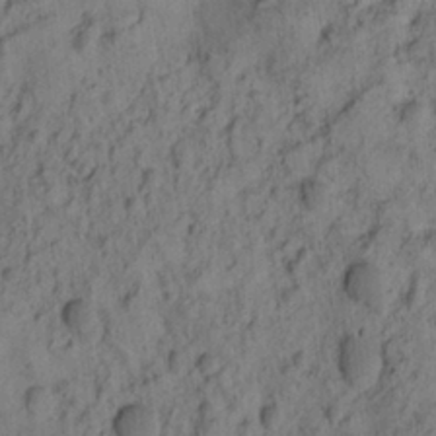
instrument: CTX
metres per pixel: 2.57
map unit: eHh
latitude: -1.3321
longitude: 16.2929
